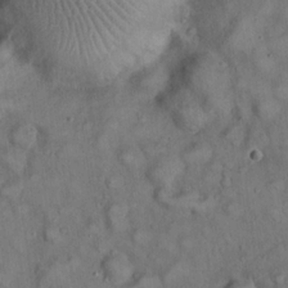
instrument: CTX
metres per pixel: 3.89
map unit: eHh
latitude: 22.5357
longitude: -60.9513
